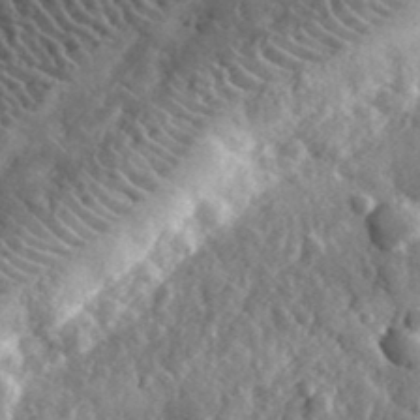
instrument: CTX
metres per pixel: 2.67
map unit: lHvf
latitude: 35.1214
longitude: -88.1956
